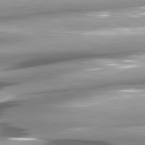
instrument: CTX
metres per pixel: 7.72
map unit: lApd
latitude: 80.8002
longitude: -143.9339
